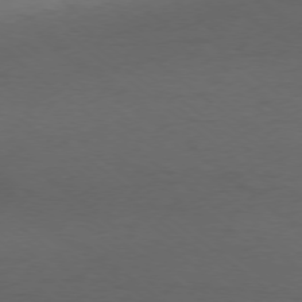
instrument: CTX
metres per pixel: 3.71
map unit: Ap
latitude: -77.4643
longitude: -76.2900
